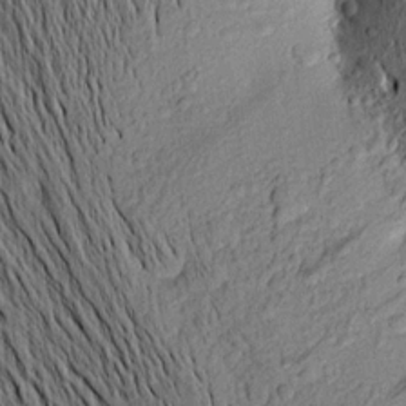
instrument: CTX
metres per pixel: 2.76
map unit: Aa
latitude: 16.2334
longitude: -146.8947
